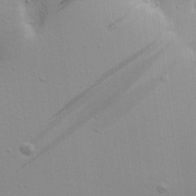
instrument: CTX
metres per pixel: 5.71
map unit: Aa
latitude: 21.7261
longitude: -142.1011
